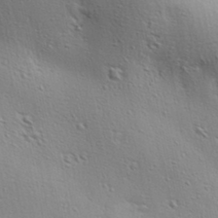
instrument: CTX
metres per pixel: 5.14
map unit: lAa
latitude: 17.9150
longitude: -138.6868
